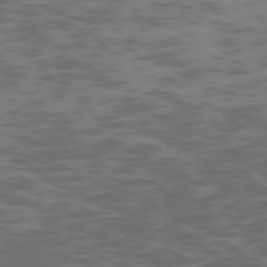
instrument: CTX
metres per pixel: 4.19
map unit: Hpe
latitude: -73.5777
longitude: 6.0472
